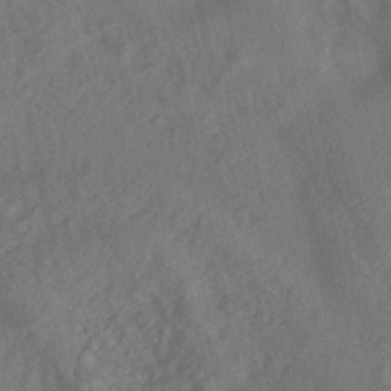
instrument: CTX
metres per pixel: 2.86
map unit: ANa
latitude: -38.4062
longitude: 94.4629
